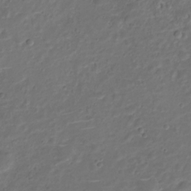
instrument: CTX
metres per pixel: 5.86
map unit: Nve
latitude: -20.1794
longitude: 104.9352
